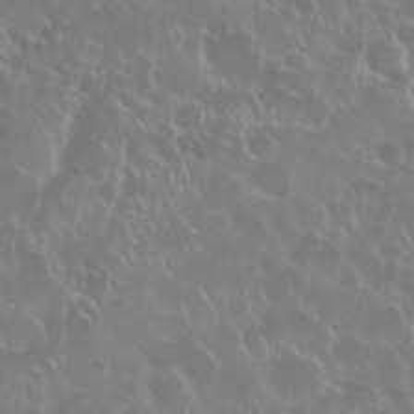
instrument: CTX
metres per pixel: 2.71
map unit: Nhu
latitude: 28.3845
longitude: -61.6316
